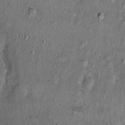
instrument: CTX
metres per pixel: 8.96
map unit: Nhu
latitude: 0.7246
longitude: -15.6505
